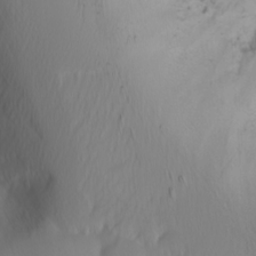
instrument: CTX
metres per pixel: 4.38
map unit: Ave
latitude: 8.7624
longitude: -105.6316
